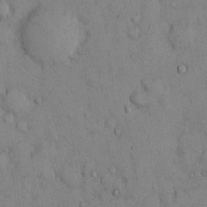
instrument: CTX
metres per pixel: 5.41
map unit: Hto
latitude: 11.9150
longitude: -59.8394
